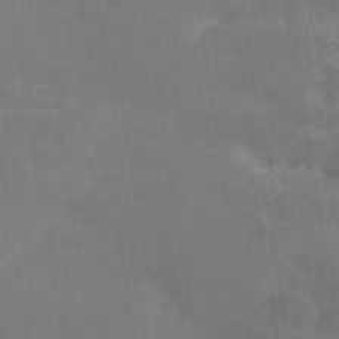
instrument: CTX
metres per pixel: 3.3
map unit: ANa
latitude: 46.1767
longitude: 27.8800
